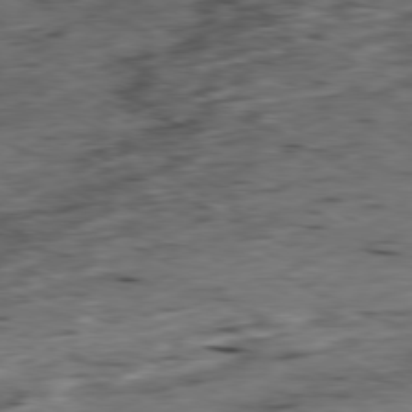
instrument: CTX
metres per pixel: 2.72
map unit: Ap
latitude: -79.3887
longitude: -68.2712
